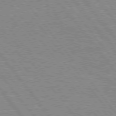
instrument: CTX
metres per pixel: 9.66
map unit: Hpe
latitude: 75.7450
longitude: -156.5923
